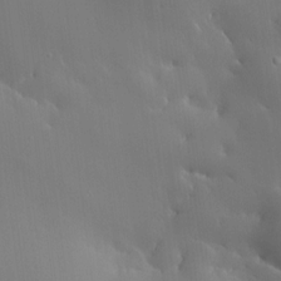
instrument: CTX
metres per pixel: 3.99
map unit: HNhu
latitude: 10.2523
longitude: 15.7100
